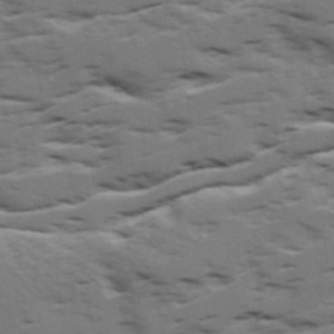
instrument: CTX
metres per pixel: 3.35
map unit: Ave
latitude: 18.3467
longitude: -129.8394
